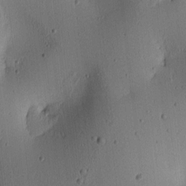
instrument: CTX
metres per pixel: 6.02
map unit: lAa
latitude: 6.2334
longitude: -113.8583
